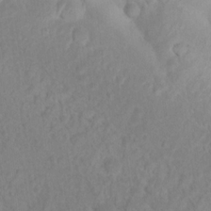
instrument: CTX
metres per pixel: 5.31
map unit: Nhu
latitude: 11.8017
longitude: -27.7639
